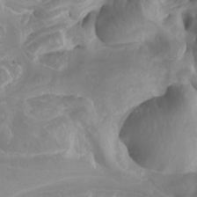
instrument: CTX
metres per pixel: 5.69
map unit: Nhu
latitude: -8.0283
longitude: -94.4790
